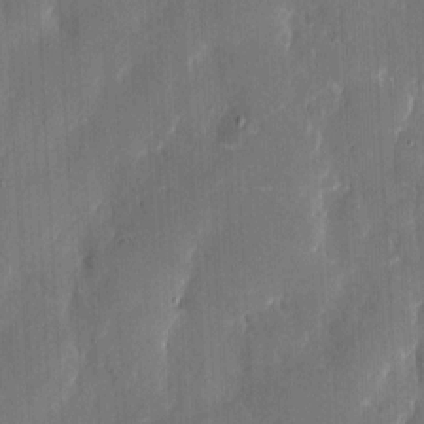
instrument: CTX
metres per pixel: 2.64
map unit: eHh
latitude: 6.1011
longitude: -68.7813
